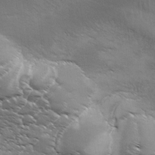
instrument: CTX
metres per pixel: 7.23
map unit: Ave
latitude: 1.2348
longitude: -113.9528
